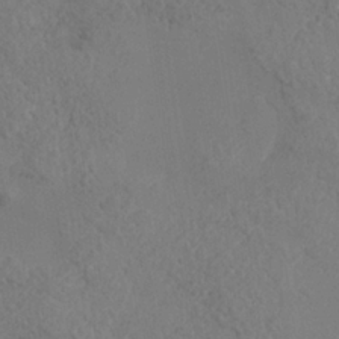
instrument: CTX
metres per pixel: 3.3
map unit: Nhe
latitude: -36.9541
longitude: 139.2376
